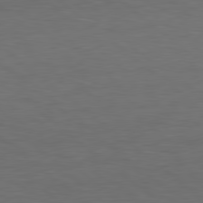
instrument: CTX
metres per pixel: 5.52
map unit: Hpe
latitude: 78.8380
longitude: -162.2334
